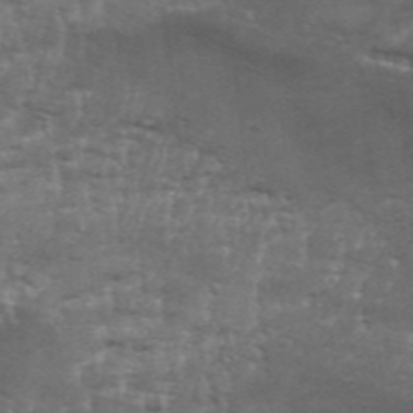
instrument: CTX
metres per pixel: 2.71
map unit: Aa
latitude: 34.0255
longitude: -135.8394
